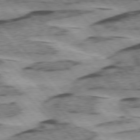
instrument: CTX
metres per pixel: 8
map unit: lApd
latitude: 75.4804
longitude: -77.8772
